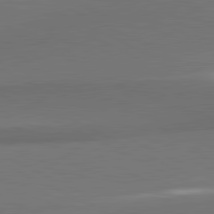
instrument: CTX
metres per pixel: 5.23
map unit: lApd
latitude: 81.7450
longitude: 155.0865
